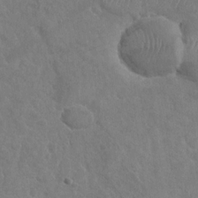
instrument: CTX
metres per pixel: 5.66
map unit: Nhu
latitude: -30.7652
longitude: -61.8205
